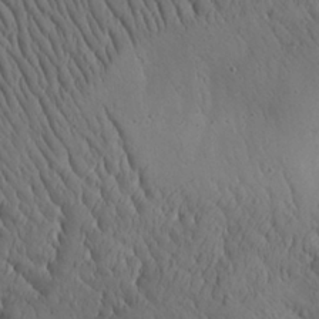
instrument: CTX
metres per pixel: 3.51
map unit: Aa
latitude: 26.4412
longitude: -142.3278
